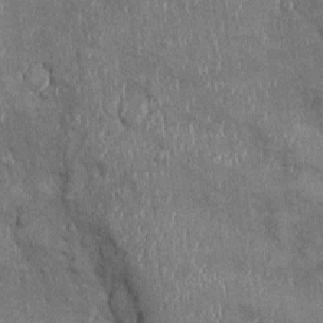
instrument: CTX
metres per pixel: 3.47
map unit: Ht
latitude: -1.3699
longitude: -13.4616
